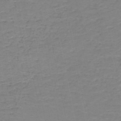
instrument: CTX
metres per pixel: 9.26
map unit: HNb
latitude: -50.2739
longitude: -51.0269
